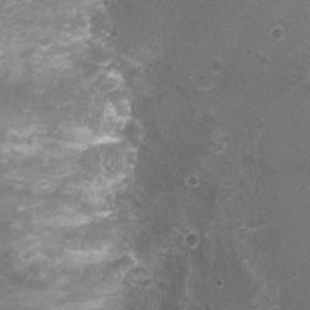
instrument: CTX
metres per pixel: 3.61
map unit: Nhu
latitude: 3.6883
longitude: -17.5182
